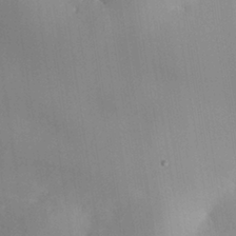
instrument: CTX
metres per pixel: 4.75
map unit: HNhu
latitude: 10.2145
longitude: 22.5763
